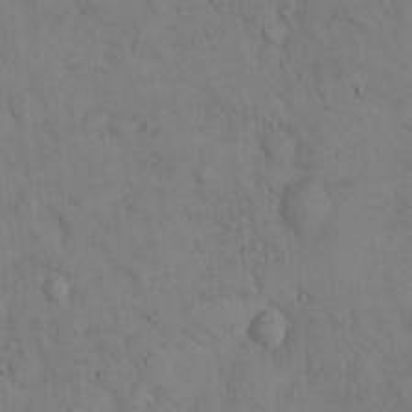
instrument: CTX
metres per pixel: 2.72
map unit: Hto
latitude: 13.5560
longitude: -59.4238
